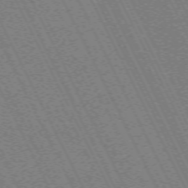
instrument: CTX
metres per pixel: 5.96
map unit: Hpe
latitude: -71.2943
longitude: 9.2565
